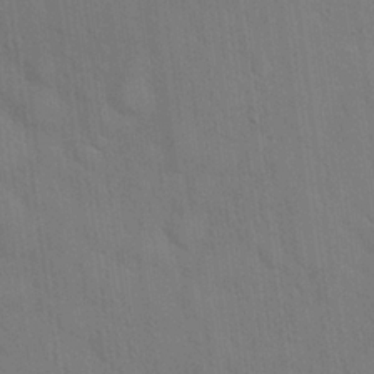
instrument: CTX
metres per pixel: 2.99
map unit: Hto
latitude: 20.8758
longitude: -54.3845
